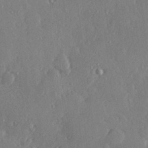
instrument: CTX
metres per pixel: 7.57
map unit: Hve
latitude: 28.3845
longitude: -91.5371
